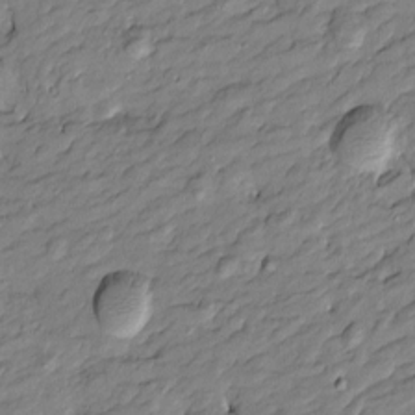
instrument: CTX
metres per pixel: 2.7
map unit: Htu
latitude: -8.8975
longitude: 177.4454
